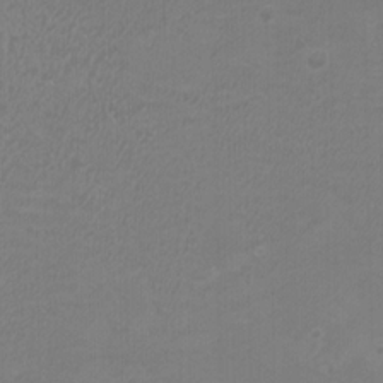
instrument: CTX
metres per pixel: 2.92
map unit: HNhu
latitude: 3.1592
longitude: -2.2333
